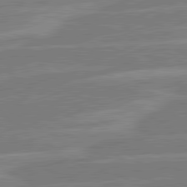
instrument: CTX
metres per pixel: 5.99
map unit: lApd
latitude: 81.1214
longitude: -126.5546
